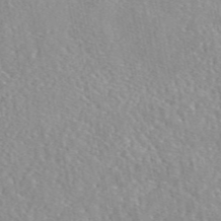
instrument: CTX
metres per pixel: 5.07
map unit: eAb
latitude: 45.8961
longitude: 111.9178
